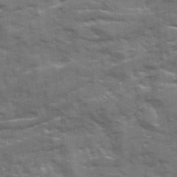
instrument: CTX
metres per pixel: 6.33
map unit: Ave
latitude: 19.8583
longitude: -130.1011
